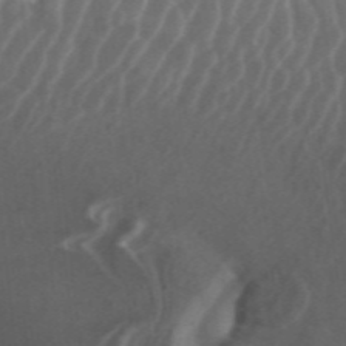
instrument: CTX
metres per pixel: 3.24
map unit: ANa
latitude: 43.7261
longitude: 26.3684
